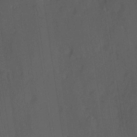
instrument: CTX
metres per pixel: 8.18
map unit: Hve
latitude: 12.9136
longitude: -89.8395
